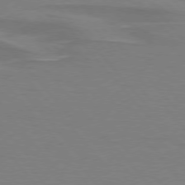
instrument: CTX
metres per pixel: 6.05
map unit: lApd
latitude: 75.7072
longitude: -80.8947
